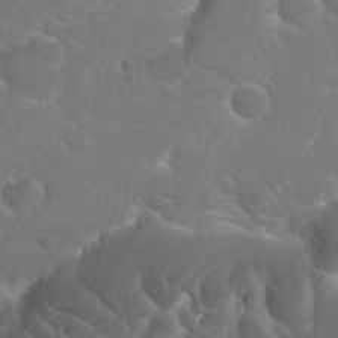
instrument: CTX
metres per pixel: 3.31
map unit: Hto
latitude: 26.8758
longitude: -36.0822
